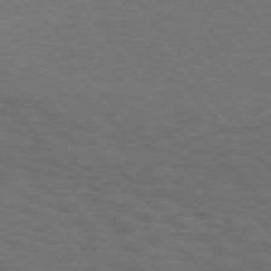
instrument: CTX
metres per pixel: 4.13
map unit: Hpe
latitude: 74.2712
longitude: -131.2726
